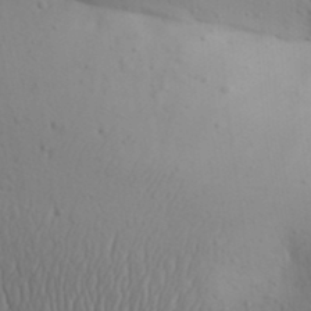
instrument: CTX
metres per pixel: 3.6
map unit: Aa
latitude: 30.2523
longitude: -146.2901
